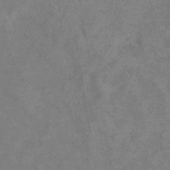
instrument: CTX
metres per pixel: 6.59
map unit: eHb
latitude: -38.3873
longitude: 77.2565
